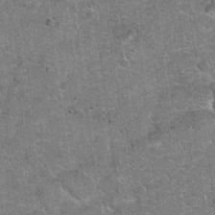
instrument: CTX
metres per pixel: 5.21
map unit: Hto
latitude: 20.1011
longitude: -49.1214
